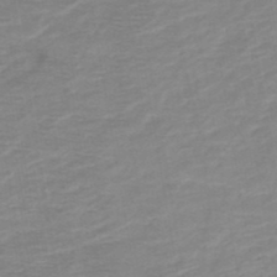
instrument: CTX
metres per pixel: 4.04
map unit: HNb
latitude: -49.5022
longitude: -44.9702
